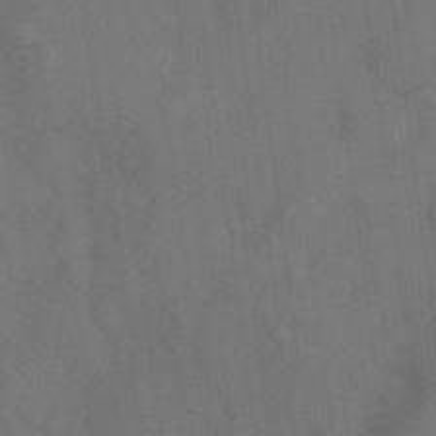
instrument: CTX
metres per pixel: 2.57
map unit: Hve
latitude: -31.7855
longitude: 95.5966
